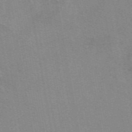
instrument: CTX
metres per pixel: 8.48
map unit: eAb
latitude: 49.4048
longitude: 105.5966
